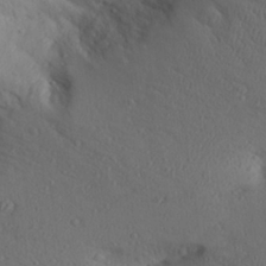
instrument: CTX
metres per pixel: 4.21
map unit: Aa
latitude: 28.2711
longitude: -144.9325
